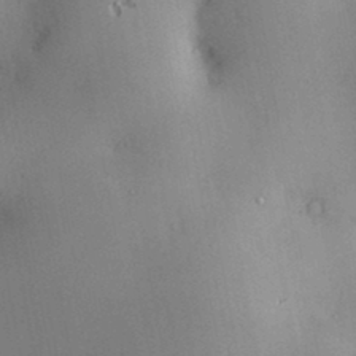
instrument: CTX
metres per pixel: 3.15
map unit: Nve
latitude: -7.6533
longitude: 174.8974
